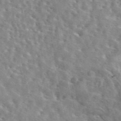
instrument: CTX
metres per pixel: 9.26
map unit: eAb
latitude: 44.6490
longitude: 113.5777
